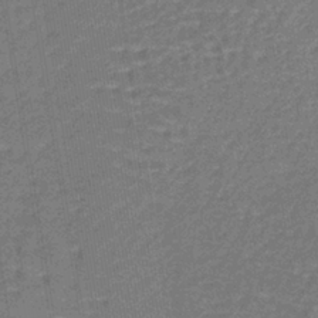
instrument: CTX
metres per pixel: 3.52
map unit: lHb
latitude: -39.7478
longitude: 59.8233
